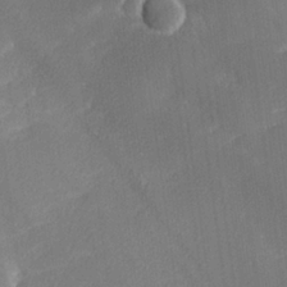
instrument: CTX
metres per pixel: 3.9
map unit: lHvf
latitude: 26.3278
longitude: 141.4832
